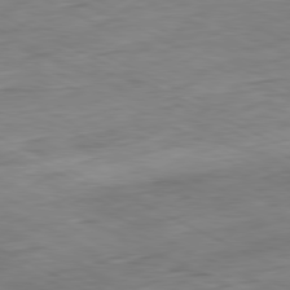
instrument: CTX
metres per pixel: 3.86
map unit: Ap
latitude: -80.9731
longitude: -82.3656
